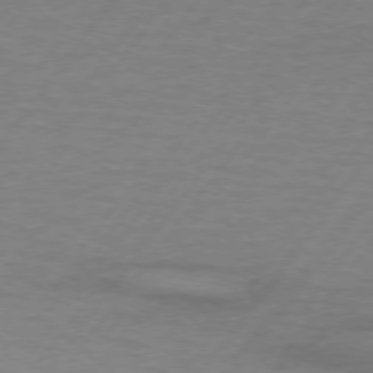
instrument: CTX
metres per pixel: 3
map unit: lApd
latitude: 74.1011
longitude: -78.3090
